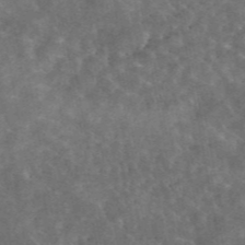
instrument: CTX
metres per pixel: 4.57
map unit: eAb
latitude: 45.1214
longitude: 123.3132
